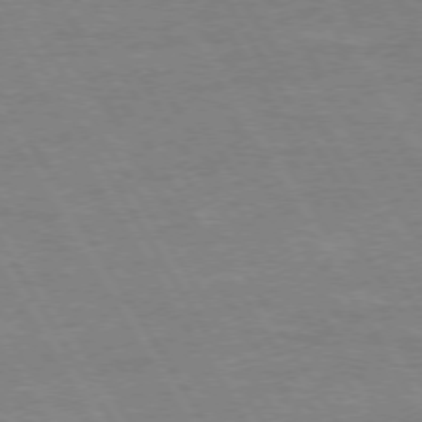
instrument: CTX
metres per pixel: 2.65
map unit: Hpe
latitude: 73.0648
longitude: -123.4048
